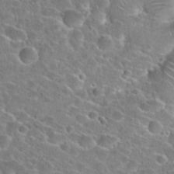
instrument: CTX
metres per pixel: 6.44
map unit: Hto
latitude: 24.6112
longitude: -45.8583
